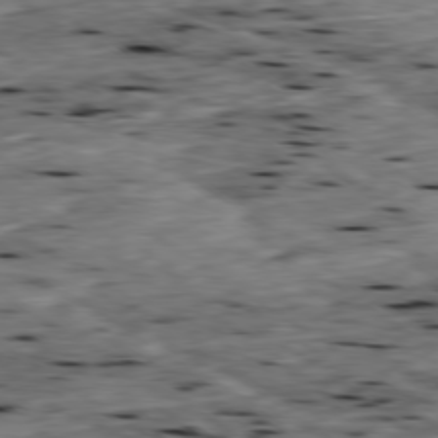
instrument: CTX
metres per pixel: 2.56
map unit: Ap
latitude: -79.5588
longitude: -90.9325
